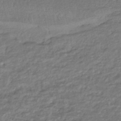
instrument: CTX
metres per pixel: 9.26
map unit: HNhu
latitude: -45.2943
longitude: 96.0661
